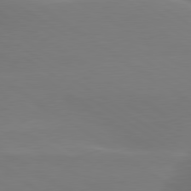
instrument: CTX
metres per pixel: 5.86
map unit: lApd
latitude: 79.8584
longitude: -134.5545
